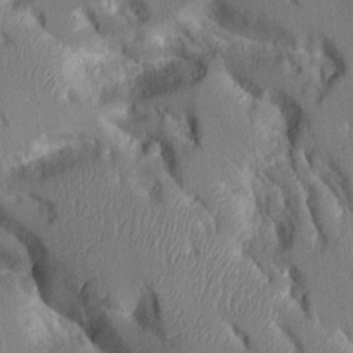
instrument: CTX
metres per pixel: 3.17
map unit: Aa
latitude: 11.8961
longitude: -125.6693
